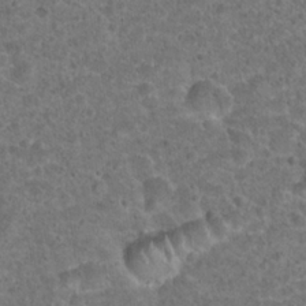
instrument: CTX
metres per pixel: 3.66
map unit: Hto
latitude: 22.1956
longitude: -48.3656
